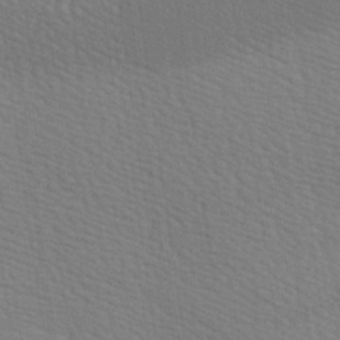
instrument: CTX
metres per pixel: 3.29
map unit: lAa
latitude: -8.1039
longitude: -124.5545
